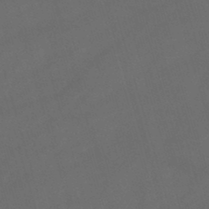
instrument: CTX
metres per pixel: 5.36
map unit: lHb
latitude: -47.1809
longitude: 63.1431
